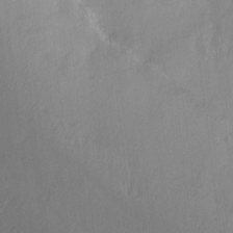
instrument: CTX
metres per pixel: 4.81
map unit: Ht
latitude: -7.6722
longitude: -38.3656
